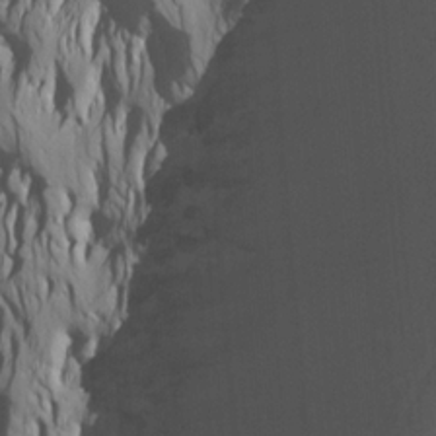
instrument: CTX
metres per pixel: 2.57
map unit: Htu
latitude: -7.3698
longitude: -66.5923
